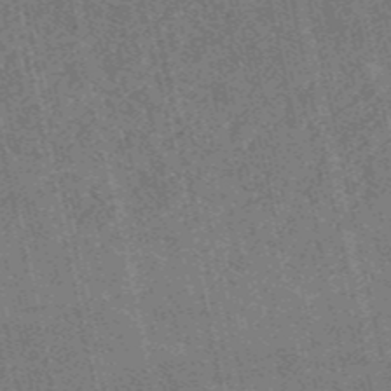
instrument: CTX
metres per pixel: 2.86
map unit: HNb
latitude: -53.7099
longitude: -38.1389
